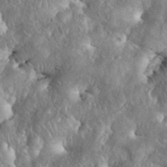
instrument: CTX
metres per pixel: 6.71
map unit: eHh
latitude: 38.4979
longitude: -57.2725
